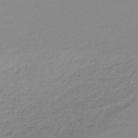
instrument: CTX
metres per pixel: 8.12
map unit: lHb
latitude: -40.1983
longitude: 64.9353
